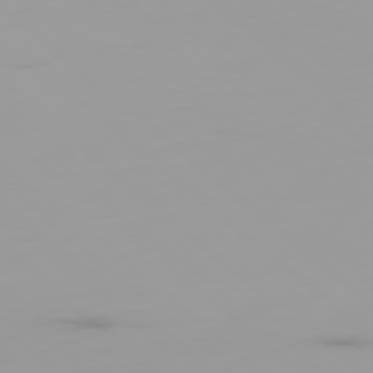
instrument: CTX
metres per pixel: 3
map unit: Ap
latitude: -79.5966
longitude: -69.3293
